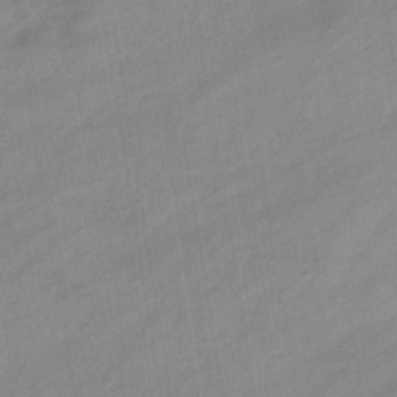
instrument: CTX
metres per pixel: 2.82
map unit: eHb
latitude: -37.3698
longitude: 79.4076
